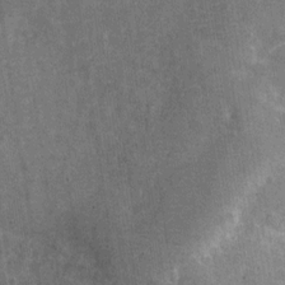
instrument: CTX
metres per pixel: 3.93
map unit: Nve
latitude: -24.3117
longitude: 105.6533
